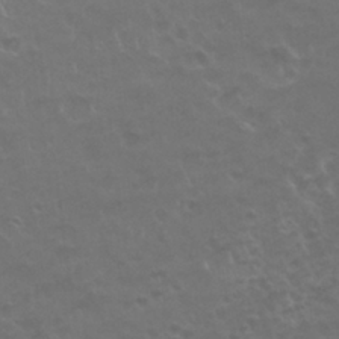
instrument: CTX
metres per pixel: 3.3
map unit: Nhu
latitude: 26.4979
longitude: -53.1592
